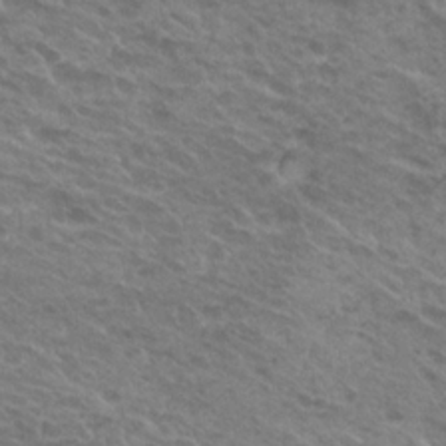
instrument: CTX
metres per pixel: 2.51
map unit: Hto
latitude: 21.4994
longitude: -31.2537
